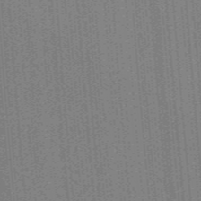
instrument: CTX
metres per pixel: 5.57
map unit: ANa
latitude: -38.2551
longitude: 94.8786
